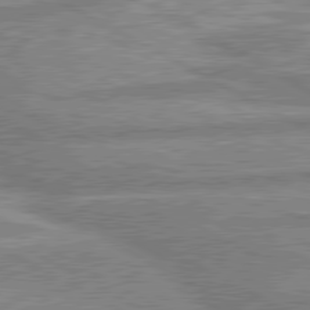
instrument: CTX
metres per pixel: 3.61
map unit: lApd
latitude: 80.3089
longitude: -167.0647
